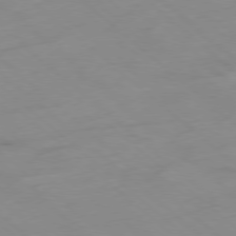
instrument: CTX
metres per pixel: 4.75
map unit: Hpe
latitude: -78.5195
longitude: -17.7639
